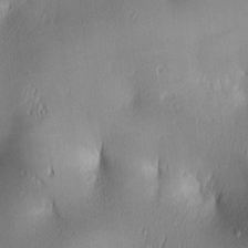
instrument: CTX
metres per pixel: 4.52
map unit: lAa
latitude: 2.7624
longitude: -117.3293
